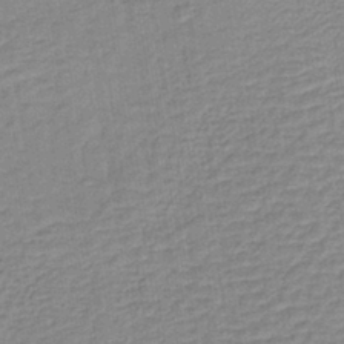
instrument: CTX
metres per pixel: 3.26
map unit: lHb
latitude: -40.2550
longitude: 60.5763
